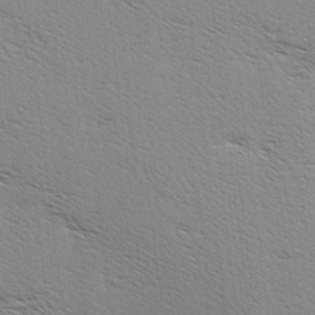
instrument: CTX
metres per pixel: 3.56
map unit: Hve
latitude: 3.4426
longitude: -121.9528
